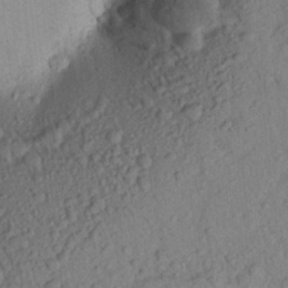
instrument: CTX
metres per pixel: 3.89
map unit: Aa
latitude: 23.7450
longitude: -147.9906
